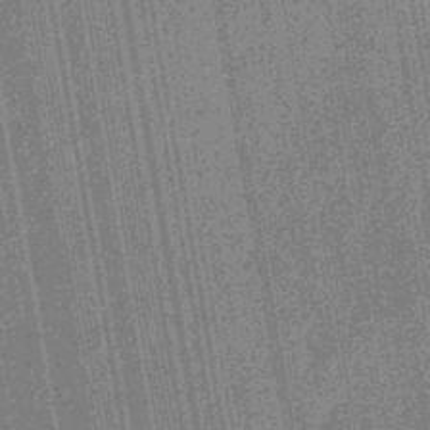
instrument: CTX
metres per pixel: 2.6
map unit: eHb
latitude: -43.9556
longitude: 86.0850
